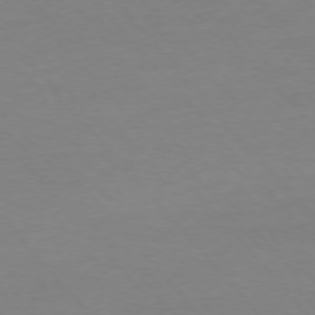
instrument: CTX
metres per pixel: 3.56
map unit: Ap
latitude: -76.4440
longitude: -72.3090
